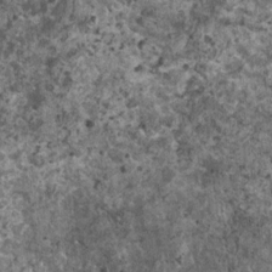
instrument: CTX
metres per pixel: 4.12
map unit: HNhu
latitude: 0.6490
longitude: 3.5588
